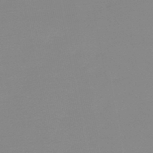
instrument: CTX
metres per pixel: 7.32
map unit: lHb
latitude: -44.0094
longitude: 64.0094
